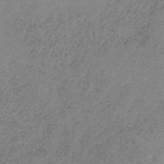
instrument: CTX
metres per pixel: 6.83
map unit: HNb
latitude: -32.8408
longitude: 58.3873
